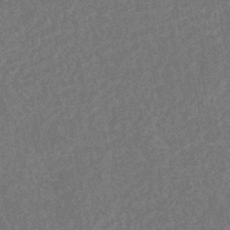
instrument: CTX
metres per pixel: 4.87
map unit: HNhu
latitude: -45.8800
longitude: 99.6533
